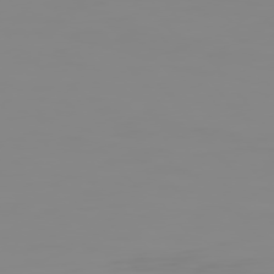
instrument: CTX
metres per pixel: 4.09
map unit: Hpe
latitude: 75.1025
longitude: -128.9702
